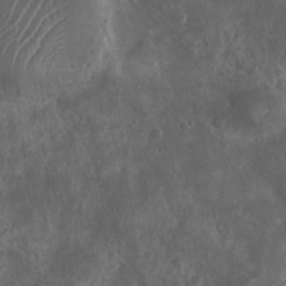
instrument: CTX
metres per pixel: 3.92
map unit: Nhu
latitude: 6.6679
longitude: -20.9136
